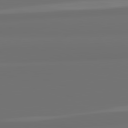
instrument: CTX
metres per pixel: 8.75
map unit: lApd
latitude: 82.2522
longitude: 163.4832
